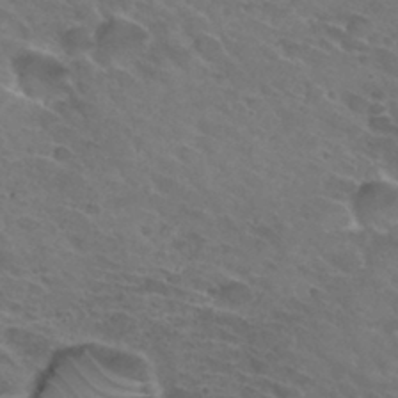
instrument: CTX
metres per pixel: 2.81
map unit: Hto
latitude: 32.1011
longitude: -45.8583
